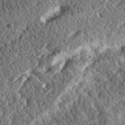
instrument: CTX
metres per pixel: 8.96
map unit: eHh
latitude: 34.8569
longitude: -79.2915
